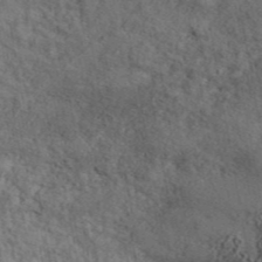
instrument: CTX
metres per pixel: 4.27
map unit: ANa
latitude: 43.6694
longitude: 48.6519
